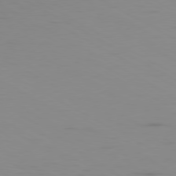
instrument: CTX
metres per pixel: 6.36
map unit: Ap
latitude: -79.9367
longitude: -91.7450
